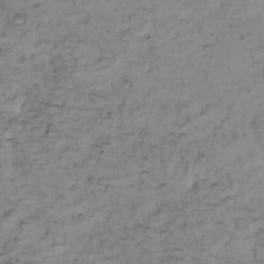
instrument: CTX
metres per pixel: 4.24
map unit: eHh
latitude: -0.6519
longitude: 16.8975
